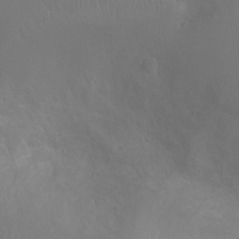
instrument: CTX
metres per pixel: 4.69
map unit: Ht
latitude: -3.5966
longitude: -17.8961
